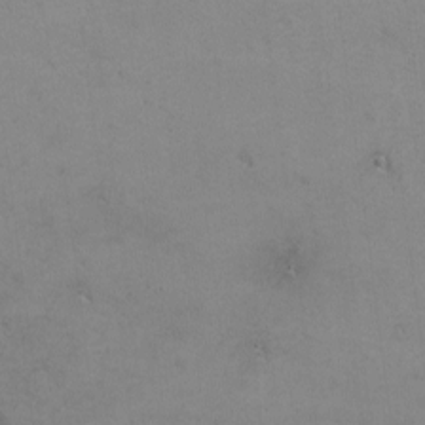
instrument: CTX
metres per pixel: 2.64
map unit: lHvf
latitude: -12.8408
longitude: -101.6883
